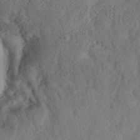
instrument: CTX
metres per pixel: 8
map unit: ANa
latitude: 42.4601
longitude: 51.8989
